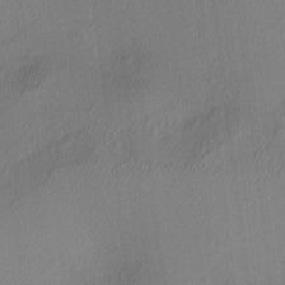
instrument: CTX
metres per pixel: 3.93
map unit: Ave
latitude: 2.9891
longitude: -115.3670
